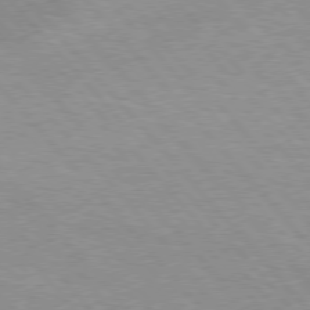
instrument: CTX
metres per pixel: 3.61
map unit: Hpe
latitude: 76.1011
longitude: -152.2145
